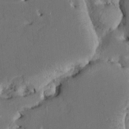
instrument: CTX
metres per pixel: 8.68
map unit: HNhu
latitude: 4.9892
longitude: -4.8758
